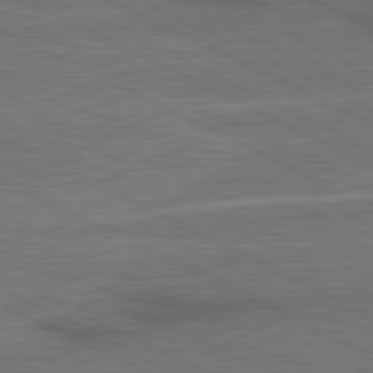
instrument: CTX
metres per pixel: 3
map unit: lApd
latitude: 81.0647
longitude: 140.9542
